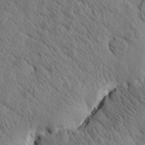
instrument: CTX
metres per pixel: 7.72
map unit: Htu
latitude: -0.5574
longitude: 175.3320
